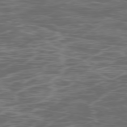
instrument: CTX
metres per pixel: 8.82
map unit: Ap
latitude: -78.7463
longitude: -75.4049
